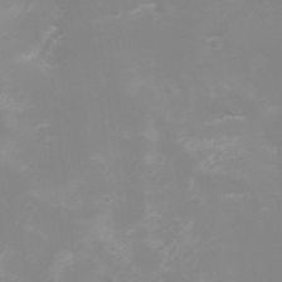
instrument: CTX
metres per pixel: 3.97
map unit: eHh
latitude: -4.3495
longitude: -75.1781
